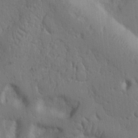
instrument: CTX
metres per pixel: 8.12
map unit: Nhu
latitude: 14.3468
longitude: -78.9703
